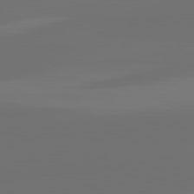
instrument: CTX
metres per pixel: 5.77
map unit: lApd
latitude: 82.1955
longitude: -154.8947
